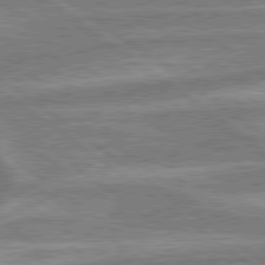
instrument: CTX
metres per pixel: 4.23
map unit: lApd
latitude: 79.4994
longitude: -170.7813
